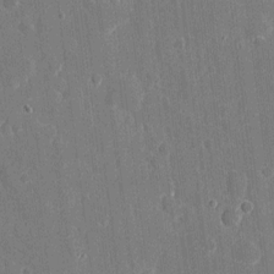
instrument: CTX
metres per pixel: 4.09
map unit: eHh
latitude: 6.5546
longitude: -67.8772
